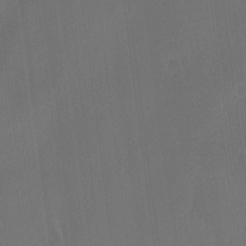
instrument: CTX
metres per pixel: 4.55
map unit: eHh
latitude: -7.7477
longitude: -69.7071
